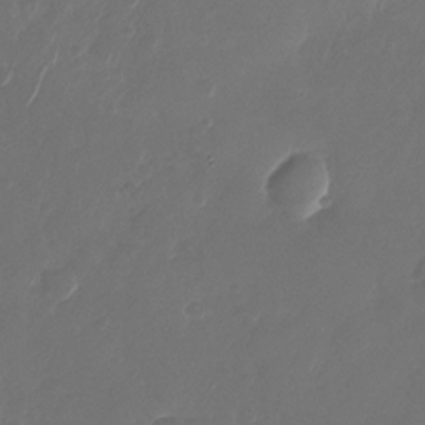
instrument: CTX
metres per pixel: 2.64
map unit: Nhu
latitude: -28.1984
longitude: -66.1011
